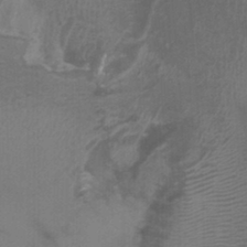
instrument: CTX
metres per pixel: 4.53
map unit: Ht
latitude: -0.9920
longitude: -16.9136
